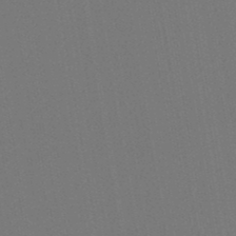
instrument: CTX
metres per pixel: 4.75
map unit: lHb
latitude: -46.9541
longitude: 73.2187
